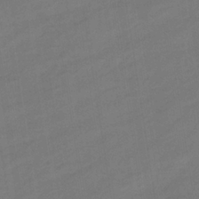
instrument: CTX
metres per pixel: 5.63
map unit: eHb
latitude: -36.7274
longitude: 79.2942
